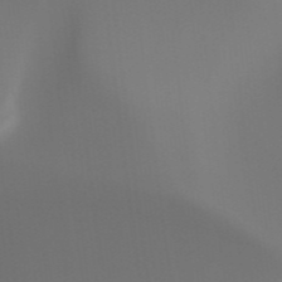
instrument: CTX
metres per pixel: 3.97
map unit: HNhu
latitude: -47.5966
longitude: 30.4818
